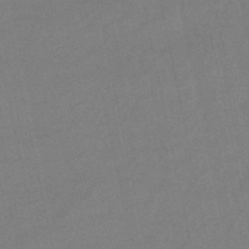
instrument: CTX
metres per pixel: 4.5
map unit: eHb
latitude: -49.6155
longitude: 72.9353
